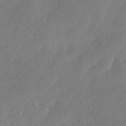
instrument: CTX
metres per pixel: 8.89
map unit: eHh
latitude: -40.1417
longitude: -25.9339
